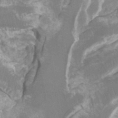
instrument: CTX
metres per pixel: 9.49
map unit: Ht
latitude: -3.4076
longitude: -27.3860
